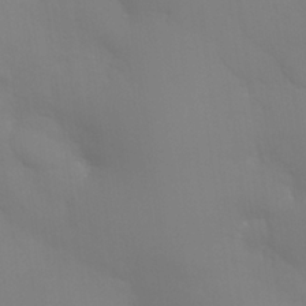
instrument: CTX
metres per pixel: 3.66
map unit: Nhu
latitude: 26.5546
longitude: -57.1025
